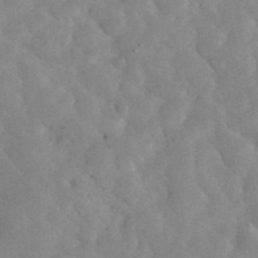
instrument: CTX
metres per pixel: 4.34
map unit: eHh
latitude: 35.7638
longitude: -68.2523
